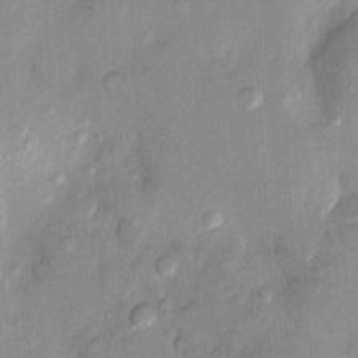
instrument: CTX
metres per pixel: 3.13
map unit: Nhu
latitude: 9.1592
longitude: -24.7246
